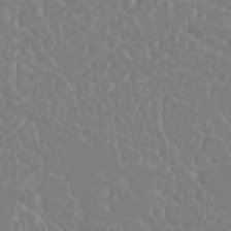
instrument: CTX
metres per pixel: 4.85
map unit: Nhu
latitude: 23.6316
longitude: -63.9528
